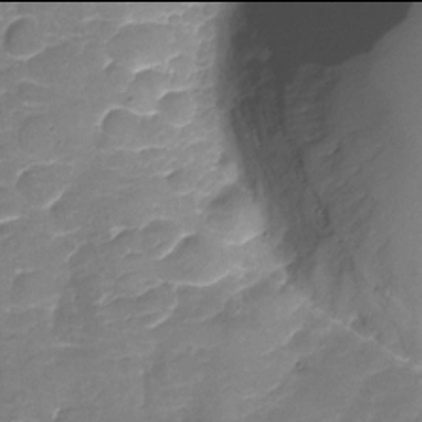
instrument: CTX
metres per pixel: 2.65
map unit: Nhu
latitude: -18.0094
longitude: -56.6490
